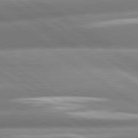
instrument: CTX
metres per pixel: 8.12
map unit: lApd
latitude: 81.0647
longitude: -158.1578
